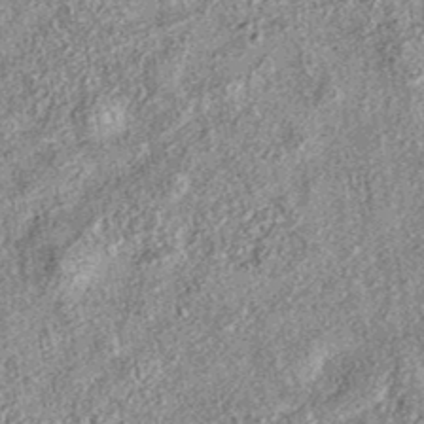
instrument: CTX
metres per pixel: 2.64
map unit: eAb
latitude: 37.8016
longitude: 106.9730
